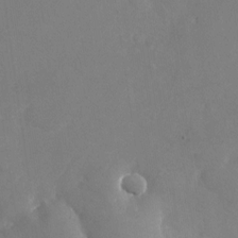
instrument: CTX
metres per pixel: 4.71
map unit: Nhu
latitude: -24.8597
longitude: -70.5923
